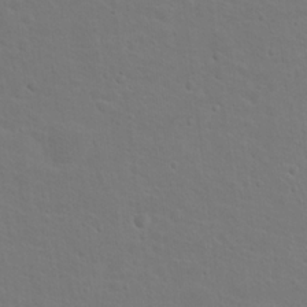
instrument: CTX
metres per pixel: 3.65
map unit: Nhu
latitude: 18.1766
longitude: -33.7450
